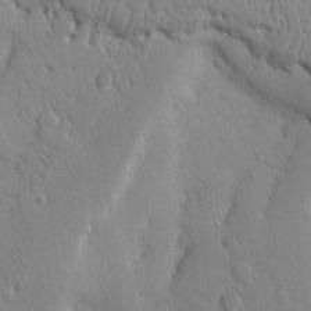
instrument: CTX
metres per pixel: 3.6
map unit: Nhu
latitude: 15.5749
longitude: -78.5357
